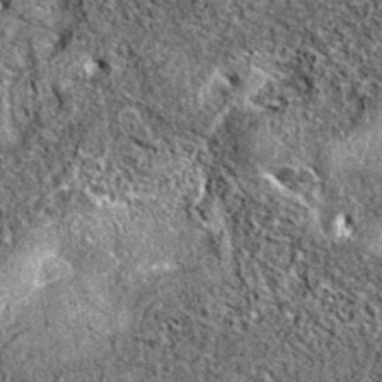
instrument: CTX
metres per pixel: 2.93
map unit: eAb
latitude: 37.0458
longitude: 106.1983
